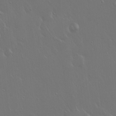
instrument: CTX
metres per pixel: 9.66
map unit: Hto
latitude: 18.1389
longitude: -56.4978
